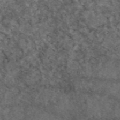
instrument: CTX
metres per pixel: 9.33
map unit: eAb
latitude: 47.6127
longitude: 111.3698
